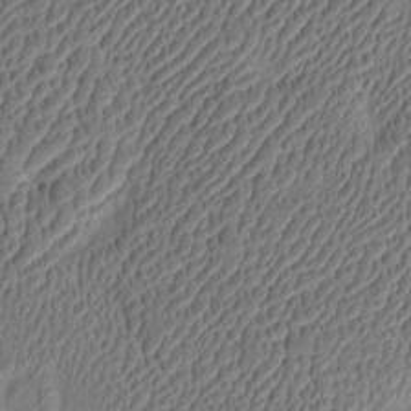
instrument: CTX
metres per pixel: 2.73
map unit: eHh
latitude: -3.1620
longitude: 17.7289
